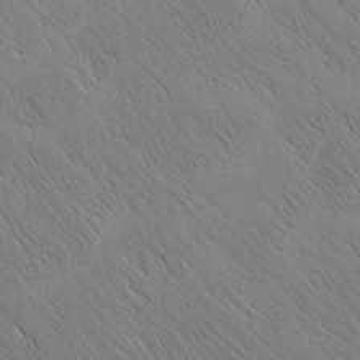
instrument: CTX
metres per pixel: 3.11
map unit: Nhu
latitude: -4.5007
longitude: -149.7639
